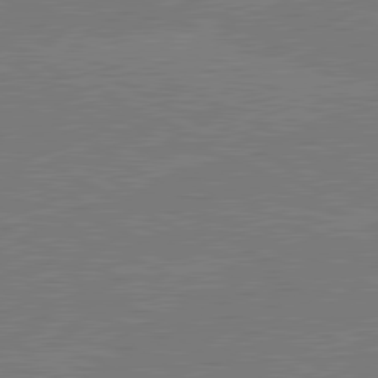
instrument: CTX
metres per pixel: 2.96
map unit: lApd
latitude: 80.8569
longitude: -126.8002
